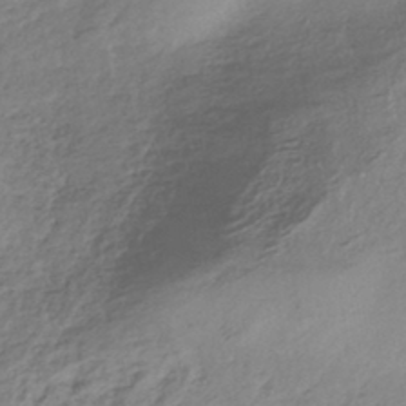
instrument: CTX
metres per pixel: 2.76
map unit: HNhu
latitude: -43.6154
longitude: 103.3699
